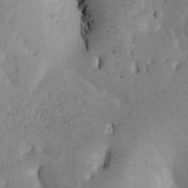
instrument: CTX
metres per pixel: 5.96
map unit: Htu
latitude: -0.1039
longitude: 172.7085
